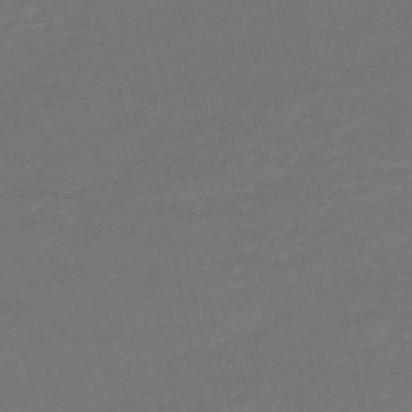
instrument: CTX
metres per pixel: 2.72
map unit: HNb
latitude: -55.1998
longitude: -41.0080
